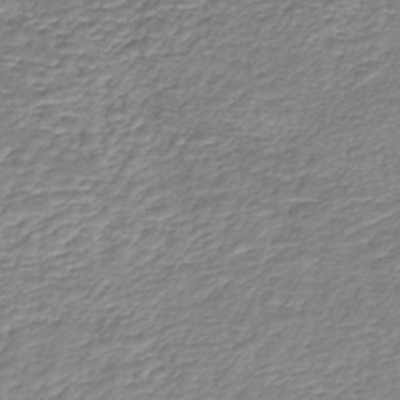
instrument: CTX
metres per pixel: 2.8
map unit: HNb
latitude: -36.2361
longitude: 50.8786
